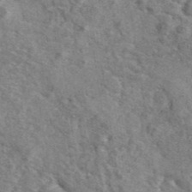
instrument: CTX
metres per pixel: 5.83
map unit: eAb
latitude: 43.1214
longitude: 110.5951
